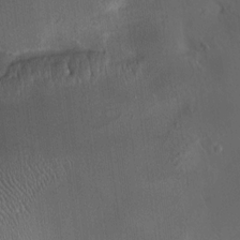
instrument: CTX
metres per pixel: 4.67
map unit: HNhu
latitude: 10.8947
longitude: 10.7085
